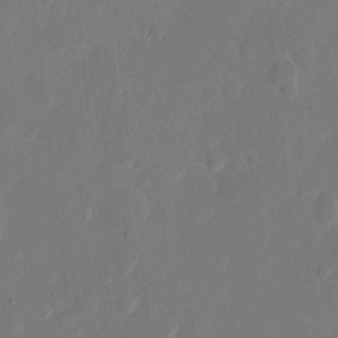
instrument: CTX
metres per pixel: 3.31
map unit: eHh
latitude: 11.8772
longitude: -67.9339
